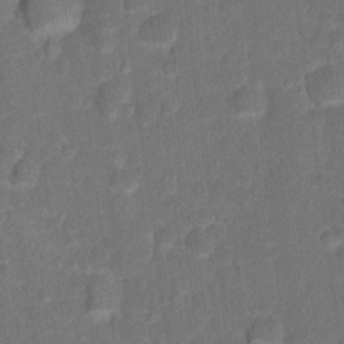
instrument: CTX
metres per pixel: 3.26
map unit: Hto
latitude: 15.9339
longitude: -39.6316
